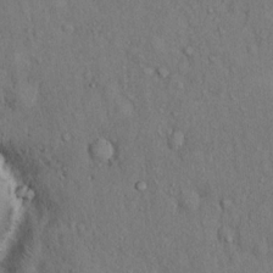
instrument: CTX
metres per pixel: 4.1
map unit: Hto
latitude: 12.8569
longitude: -58.3467
